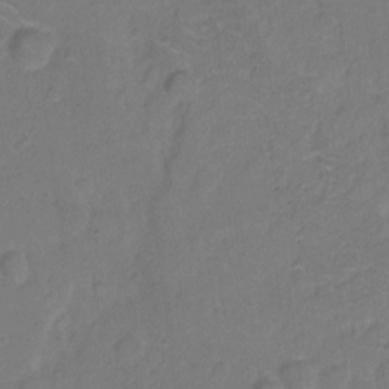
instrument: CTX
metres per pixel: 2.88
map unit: Hto
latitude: 4.8191
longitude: -61.2915
